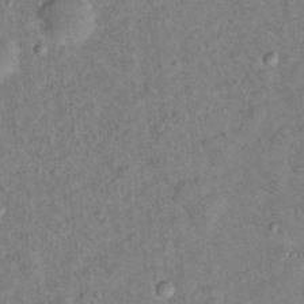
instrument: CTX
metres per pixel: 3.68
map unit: Hto
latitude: 16.0822
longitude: -35.2537
